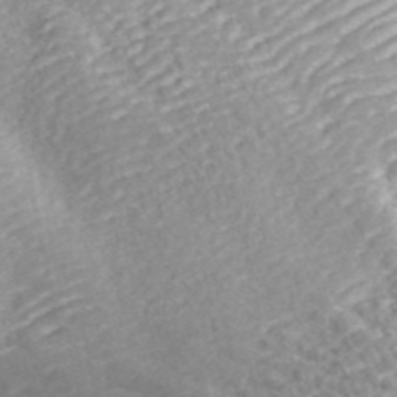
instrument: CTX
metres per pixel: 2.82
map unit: ANa
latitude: 44.4979
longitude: 38.9541
